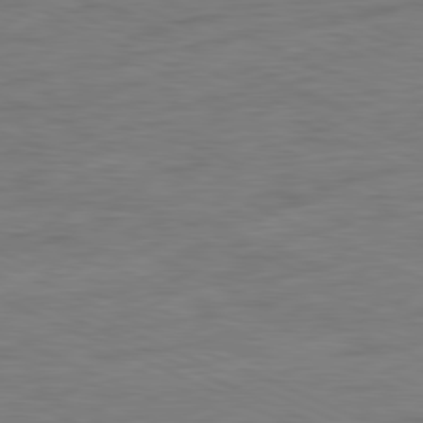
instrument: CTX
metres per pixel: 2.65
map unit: Ap
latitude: -81.6722
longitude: -75.4238
